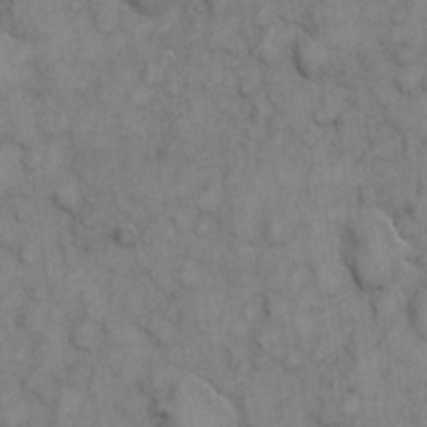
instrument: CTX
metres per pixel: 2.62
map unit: eHh
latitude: 6.7057
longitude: -64.8191
